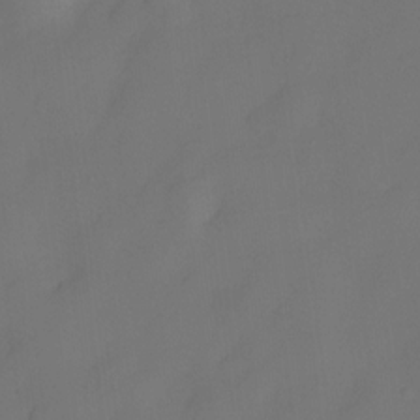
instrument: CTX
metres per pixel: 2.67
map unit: eHh
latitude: -22.1984
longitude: 15.6533
